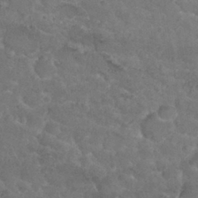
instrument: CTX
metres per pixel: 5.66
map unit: Nhu
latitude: 29.6694
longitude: -53.8206
